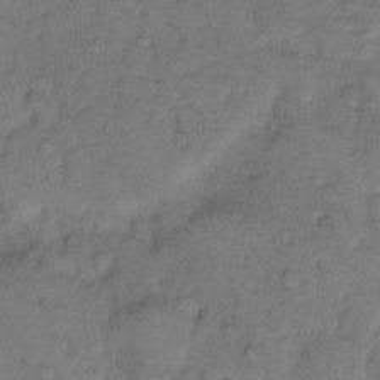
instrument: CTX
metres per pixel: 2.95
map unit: eHh
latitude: 8.8758
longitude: -62.3279
